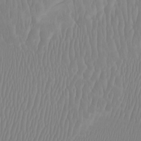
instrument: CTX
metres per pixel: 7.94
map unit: Htu
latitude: -6.9730
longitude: -70.4223
